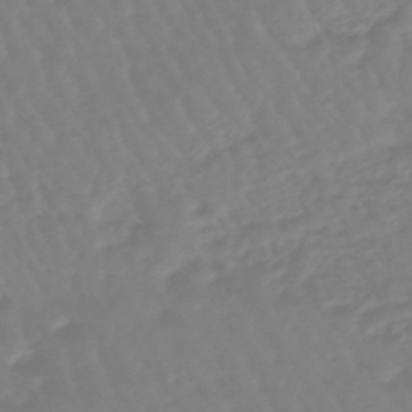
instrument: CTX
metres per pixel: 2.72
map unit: eHb
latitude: -45.8611
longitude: 79.4454
